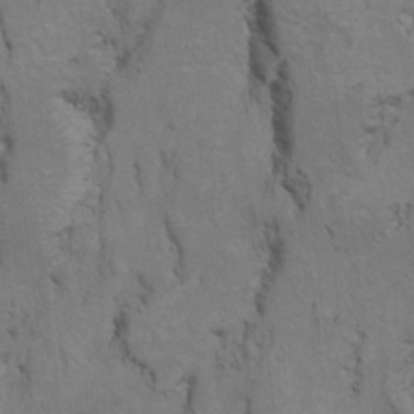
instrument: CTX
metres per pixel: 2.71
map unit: Ht
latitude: 11.1970
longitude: -33.1970
